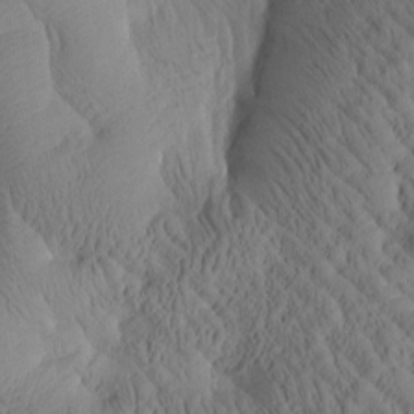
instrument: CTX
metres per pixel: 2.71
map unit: Htu
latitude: 1.5371
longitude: 176.0094
